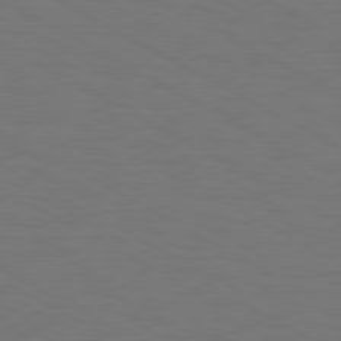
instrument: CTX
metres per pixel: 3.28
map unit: Hpe
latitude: 78.8947
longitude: -119.8772
